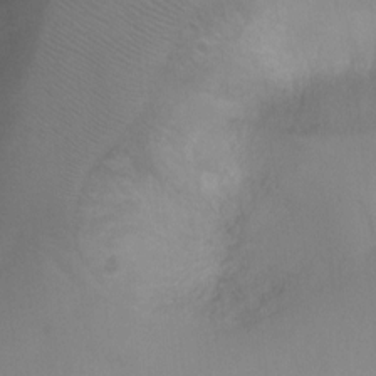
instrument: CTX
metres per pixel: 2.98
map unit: Ht
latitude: -5.1620
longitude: -19.2159
